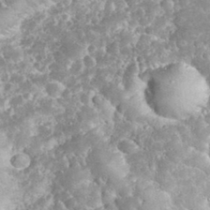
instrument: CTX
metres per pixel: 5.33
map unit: eHh
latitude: 34.4412
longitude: -64.6113
